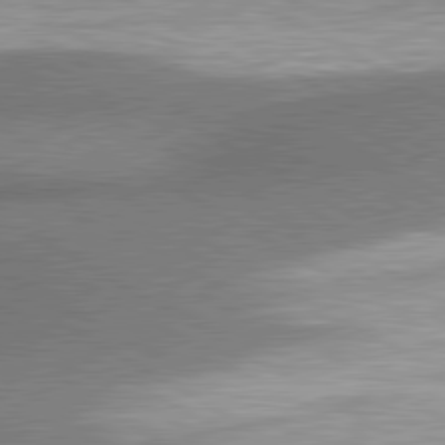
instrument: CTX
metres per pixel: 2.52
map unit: lApd
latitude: 80.5924
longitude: 164.1984
